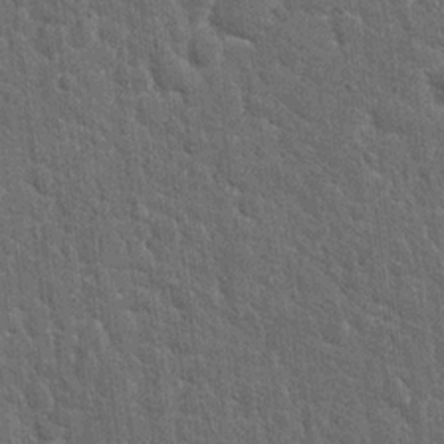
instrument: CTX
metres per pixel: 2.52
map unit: Hto
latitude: 15.6316
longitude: -34.4412
